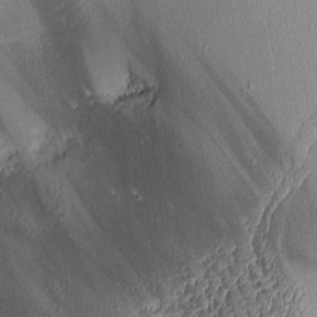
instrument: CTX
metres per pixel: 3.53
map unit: Aa
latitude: 9.9339
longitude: -128.4601
